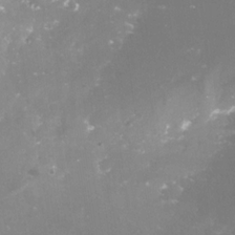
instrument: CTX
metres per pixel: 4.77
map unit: Nve
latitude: -18.1417
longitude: -59.1592
